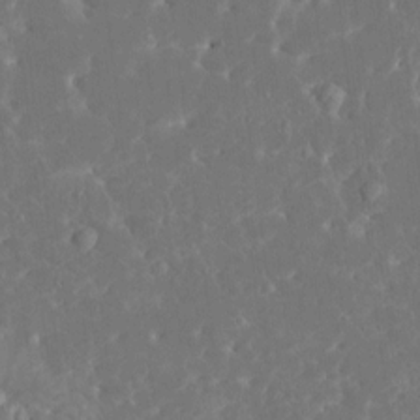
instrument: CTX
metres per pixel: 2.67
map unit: HNhu
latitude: 6.5735
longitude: -5.1214
